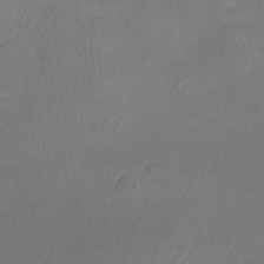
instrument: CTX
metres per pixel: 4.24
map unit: Nhu
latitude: -28.1984
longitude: -63.3671
